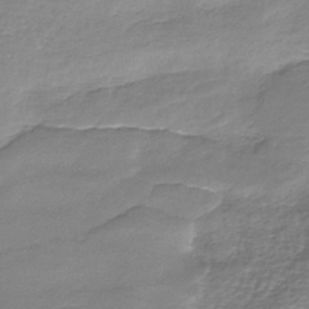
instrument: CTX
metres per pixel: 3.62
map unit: HNhu
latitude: -43.8800
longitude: 101.1998
